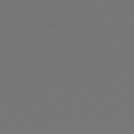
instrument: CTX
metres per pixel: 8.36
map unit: Hpe
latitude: 78.1389
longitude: -163.8584
